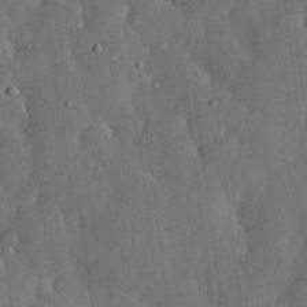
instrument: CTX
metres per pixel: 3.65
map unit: lHvf
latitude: 18.8758
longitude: -113.4048
